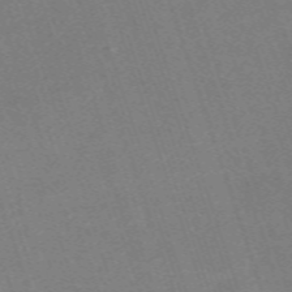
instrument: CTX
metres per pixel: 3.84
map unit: eHh
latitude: -63.2376
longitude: 50.2173
